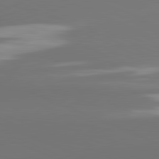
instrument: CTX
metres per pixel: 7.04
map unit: lApd
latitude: 81.3859
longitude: -147.8962
